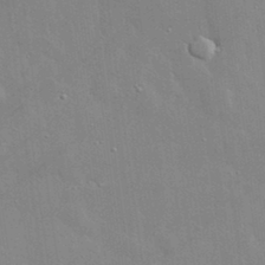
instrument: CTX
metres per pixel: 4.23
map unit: lHvf
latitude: 33.2726
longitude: -92.4601
